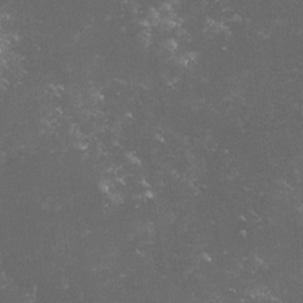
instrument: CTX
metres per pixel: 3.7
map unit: lHvf
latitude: -14.8786
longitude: -101.8772
